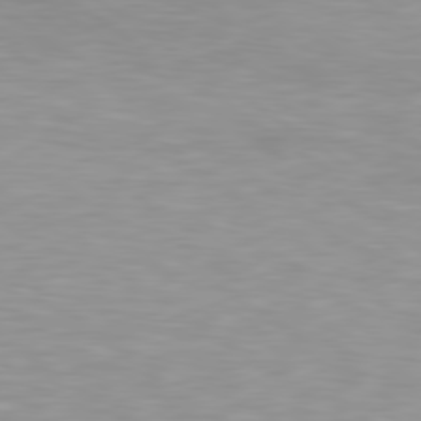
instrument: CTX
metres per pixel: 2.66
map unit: Hpe
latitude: 79.4049
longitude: -129.9150
